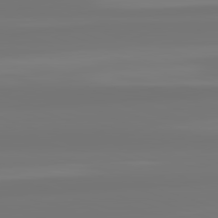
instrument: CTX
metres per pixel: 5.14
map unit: lApd
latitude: 82.4034
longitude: -178.7436
